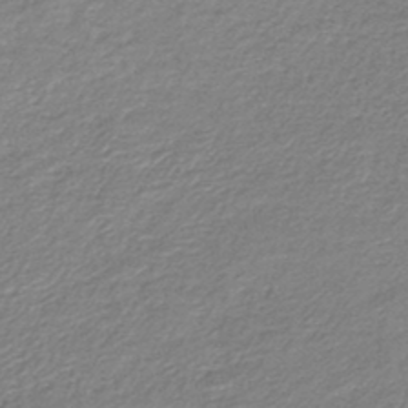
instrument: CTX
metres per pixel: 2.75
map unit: lHb
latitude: -44.6707
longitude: 59.4643
